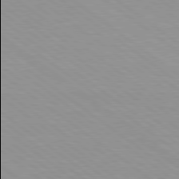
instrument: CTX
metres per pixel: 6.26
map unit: Hpe
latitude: 78.9514
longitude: -121.9906
